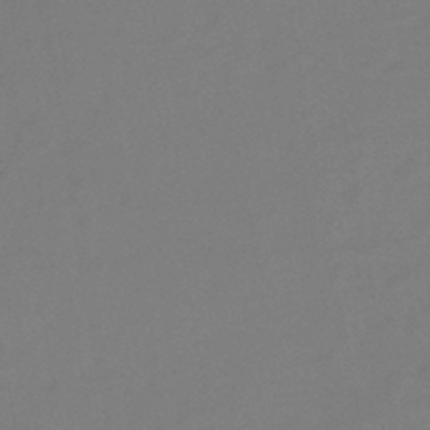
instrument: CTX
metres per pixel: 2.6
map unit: HNb
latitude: -45.8800
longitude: -35.7827
